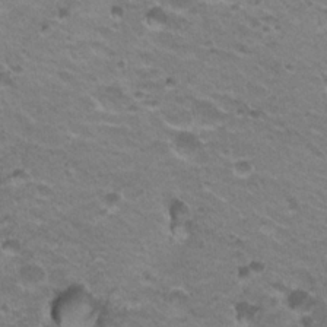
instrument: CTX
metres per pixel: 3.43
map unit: Hto
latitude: 21.7639
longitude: -32.4790
